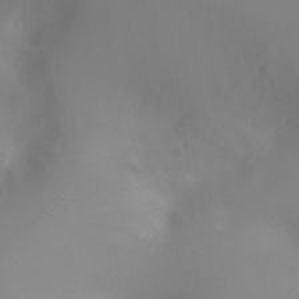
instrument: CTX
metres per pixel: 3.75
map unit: Ht
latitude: -8.2361
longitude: -27.6694
